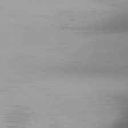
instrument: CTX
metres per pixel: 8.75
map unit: Ap
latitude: -77.5777
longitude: -91.2348
